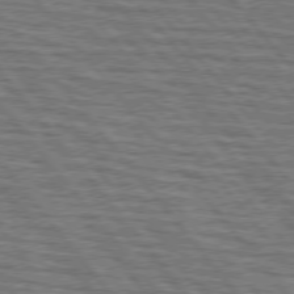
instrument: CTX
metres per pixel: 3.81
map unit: lApd
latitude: 75.8961
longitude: -76.0255
